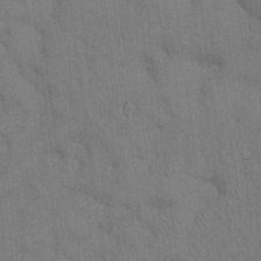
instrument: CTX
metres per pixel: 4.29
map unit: Hto
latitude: 14.4979
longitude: -61.3670
